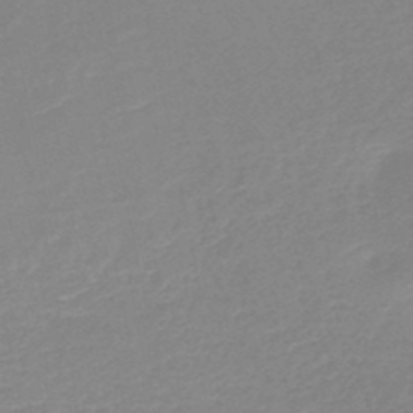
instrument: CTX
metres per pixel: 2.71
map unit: HNb
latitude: -48.8408
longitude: -44.1766
